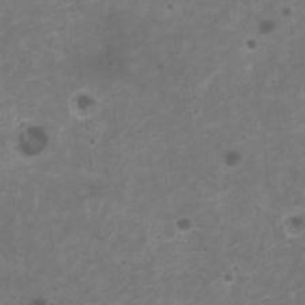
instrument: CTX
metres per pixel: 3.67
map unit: HNhu
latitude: -1.1054
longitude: 2.5951
